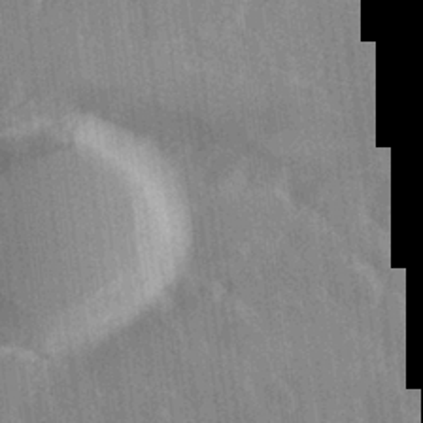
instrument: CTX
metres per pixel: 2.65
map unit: Hve
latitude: 28.1200
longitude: 147.6533
